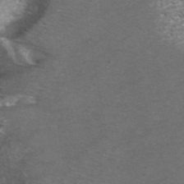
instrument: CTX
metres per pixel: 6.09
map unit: ANa
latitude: 42.5546
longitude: 25.3321
